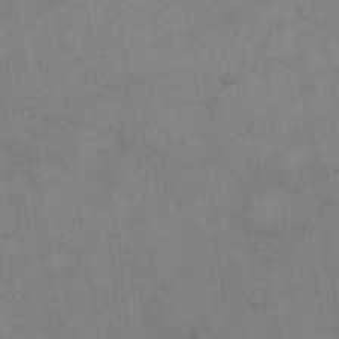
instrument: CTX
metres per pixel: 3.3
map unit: eHh
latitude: 14.7813
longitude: -62.5924
